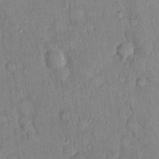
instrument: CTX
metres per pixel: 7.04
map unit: eHh
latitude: 19.1025
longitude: -61.5938
